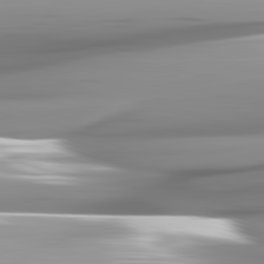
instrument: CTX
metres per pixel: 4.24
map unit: lApd
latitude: 82.1955
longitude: -143.2537
